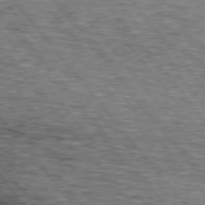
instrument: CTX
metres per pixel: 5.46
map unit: lApd
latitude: 75.8394
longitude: -81.8394
